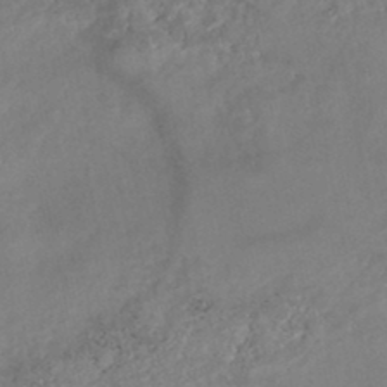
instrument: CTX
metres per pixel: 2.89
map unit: Nhe
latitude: -48.0283
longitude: -172.9891
